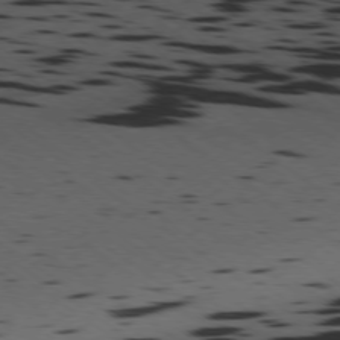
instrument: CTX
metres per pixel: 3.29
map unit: Ap
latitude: -77.7100
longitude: -71.8772
